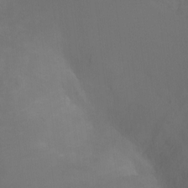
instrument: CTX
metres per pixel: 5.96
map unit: Ht
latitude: -0.4062
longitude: -38.3656
